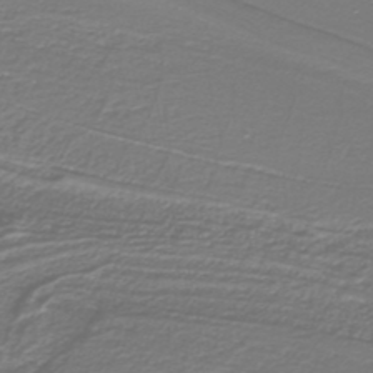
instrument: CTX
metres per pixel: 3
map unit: lHb
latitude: -39.2187
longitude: 53.7099
